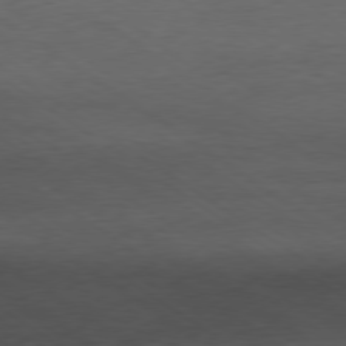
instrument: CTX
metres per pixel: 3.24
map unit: Hpe
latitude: -79.1998
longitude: 9.9178
